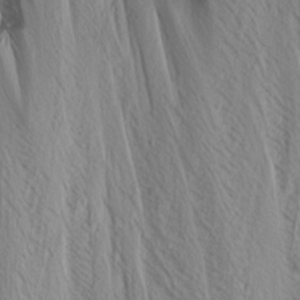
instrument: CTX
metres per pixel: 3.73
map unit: Nhu
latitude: -9.5021
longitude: -69.6316
